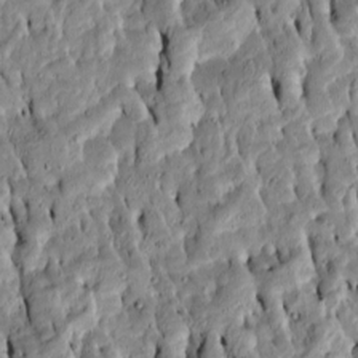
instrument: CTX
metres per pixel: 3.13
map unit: Htu
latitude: -6.9163
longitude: 144.4818
